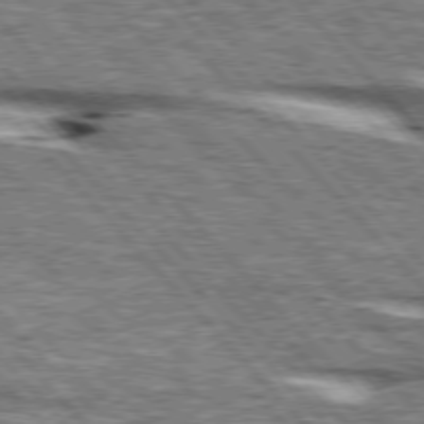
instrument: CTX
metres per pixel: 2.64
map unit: lApd
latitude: 76.2522
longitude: -83.1781
